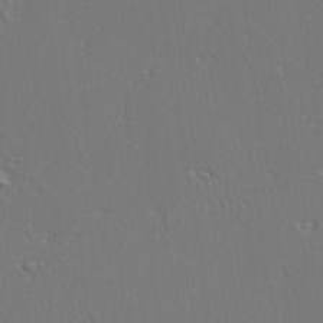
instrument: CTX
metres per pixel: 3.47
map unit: eHh
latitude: 34.8947
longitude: -132.4034
